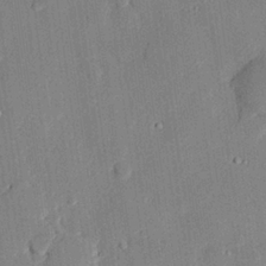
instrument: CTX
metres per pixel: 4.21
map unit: eHh
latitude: 27.6505
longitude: -82.1199
